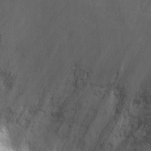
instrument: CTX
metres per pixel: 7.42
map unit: Ht
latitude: 0.9136
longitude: -32.3845
